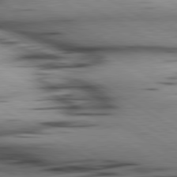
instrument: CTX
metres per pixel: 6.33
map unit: lApd
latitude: 80.4034
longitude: 158.4251
